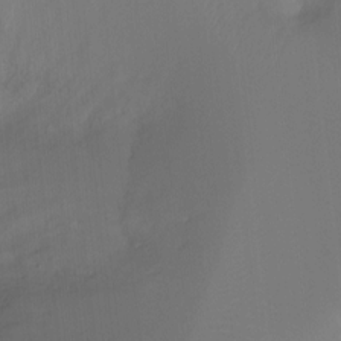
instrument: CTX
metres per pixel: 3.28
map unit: Ht
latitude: -12.2929
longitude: -46.4223
